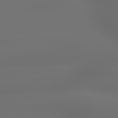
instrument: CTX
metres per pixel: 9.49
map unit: lApd
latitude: 79.6316
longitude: -138.6868
